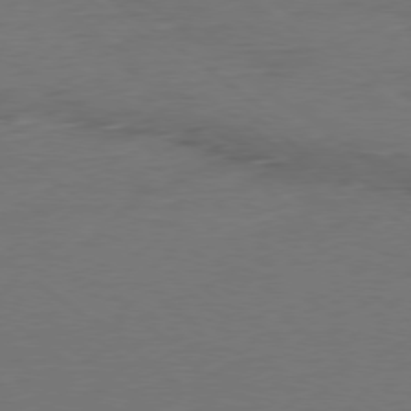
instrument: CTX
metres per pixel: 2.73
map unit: Ap
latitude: -79.2942
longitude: -56.4034
